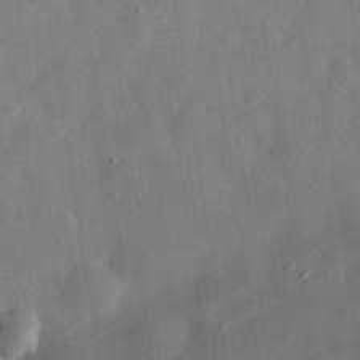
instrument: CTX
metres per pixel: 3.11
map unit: eHh
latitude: 30.9703
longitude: -76.2711
